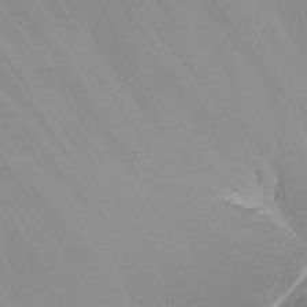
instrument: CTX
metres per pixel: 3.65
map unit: Nhu
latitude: 22.4790
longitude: -63.6127
